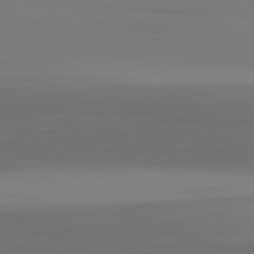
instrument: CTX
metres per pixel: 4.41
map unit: Ap
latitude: -80.4629
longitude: -59.0647
